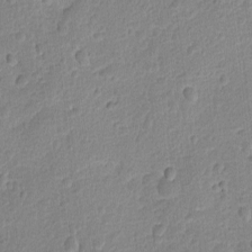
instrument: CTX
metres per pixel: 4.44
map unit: Ave
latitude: -8.8219
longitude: -119.3670
